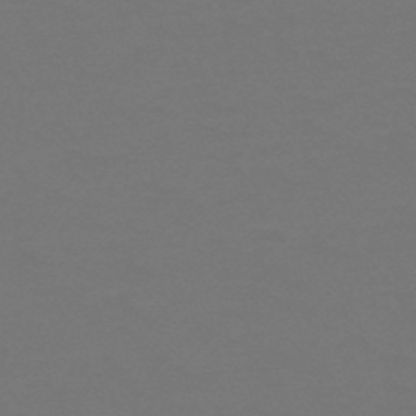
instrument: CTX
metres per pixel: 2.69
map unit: HNb
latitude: -51.8422
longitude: -43.5182
